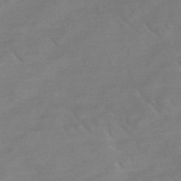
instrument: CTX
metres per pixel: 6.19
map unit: HNb
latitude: -49.1431
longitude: -47.6505
